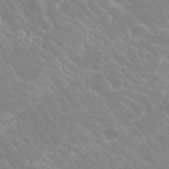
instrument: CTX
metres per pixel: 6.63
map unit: Nhu
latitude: 23.6883
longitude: -63.7072
